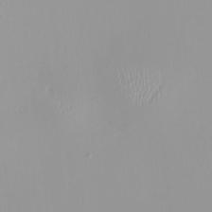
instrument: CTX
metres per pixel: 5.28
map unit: HNhu
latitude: -0.1417
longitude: -5.4615
